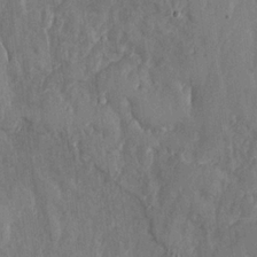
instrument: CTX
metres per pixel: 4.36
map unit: lHvf
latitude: 18.4034
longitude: -116.6491
